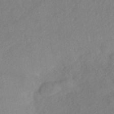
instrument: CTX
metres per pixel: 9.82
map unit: eHh
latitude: -41.6344
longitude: 119.0109
